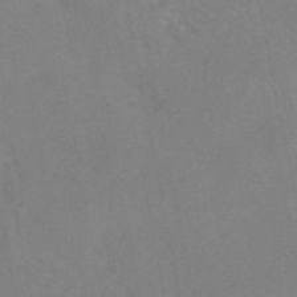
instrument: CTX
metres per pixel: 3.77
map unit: eAb
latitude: 47.9906
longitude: 120.2928
